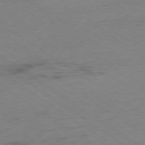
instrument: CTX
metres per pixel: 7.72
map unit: Hpe
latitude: -78.8975
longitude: -16.4223
